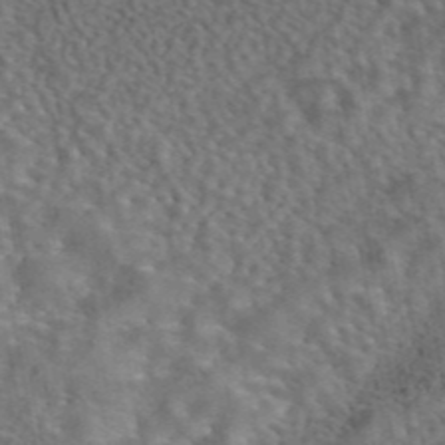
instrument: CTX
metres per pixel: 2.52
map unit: eAb
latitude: 43.9528
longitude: 108.6896
